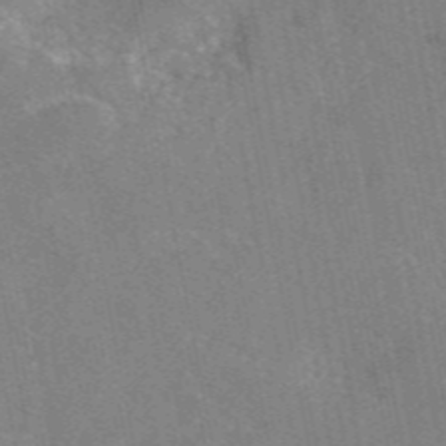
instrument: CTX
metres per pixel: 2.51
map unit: eAb
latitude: 47.0837
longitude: 108.2739
